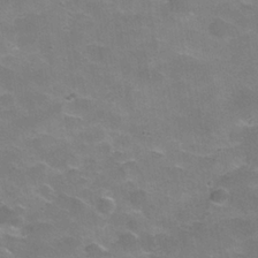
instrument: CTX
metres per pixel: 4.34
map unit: Hve
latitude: -30.5007
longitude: 95.5210
